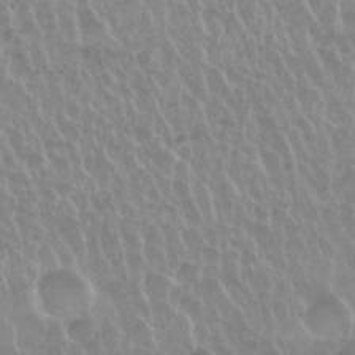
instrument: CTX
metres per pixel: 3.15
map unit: Nhu
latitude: 29.5938
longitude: -55.3482
